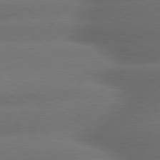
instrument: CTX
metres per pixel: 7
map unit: lApd
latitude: 79.8206
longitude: -155.1970
